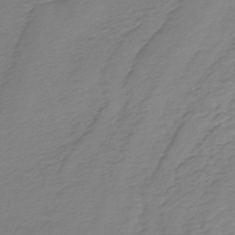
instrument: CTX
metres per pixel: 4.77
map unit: lHb
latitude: -43.1809
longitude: 70.1228
